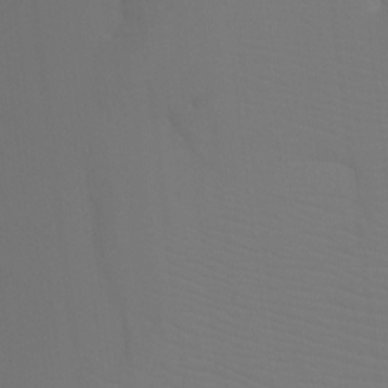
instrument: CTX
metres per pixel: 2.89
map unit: Ht
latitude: -7.9745
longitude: -28.7057
